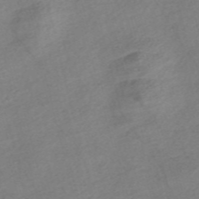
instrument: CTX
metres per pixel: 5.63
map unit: Nve
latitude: -56.7085
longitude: 53.8800
